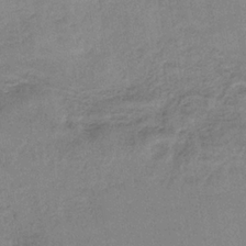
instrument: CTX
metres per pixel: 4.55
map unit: HNb
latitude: -34.4062
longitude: 59.6343
